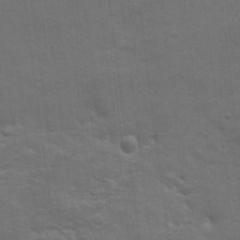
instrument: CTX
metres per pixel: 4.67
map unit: Hto
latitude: 17.6127
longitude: -38.6112
